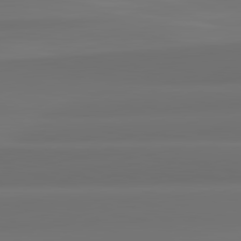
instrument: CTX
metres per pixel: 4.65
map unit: lApd
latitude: 82.1577
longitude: -172.8757
